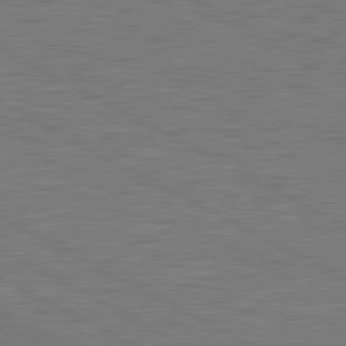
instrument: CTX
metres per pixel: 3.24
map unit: lApd
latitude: 80.9892
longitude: -171.1403
